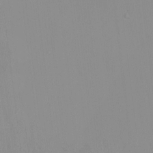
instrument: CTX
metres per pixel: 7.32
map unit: HNhu
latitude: -0.5007
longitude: -6.5546
